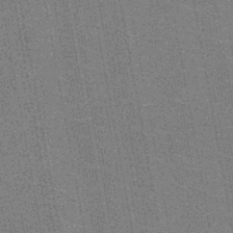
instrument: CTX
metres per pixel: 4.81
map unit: HNb
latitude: -47.3320
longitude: -46.9892
